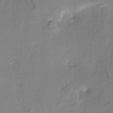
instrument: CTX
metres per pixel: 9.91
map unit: HNhu
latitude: 13.7450
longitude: 10.7085
